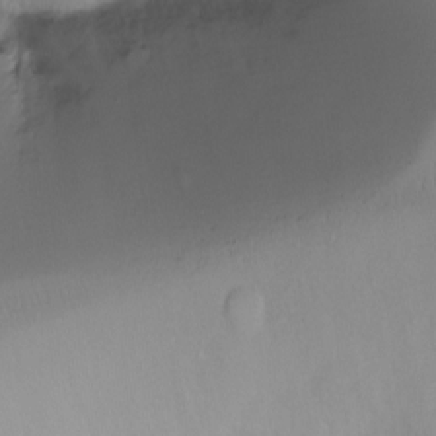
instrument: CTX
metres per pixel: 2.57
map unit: Ht
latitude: -6.8408
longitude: -29.4048
